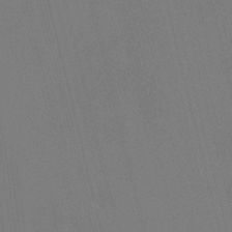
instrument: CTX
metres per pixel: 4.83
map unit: HNhu
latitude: 7.4615
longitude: 4.4062
